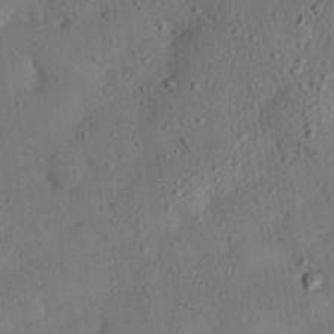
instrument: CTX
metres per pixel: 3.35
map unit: eHh
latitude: 25.9150
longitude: -79.6883
